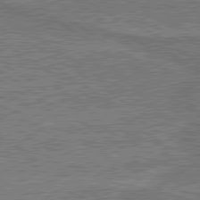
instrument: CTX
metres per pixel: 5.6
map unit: lApd
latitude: 79.9906
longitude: 170.1417
